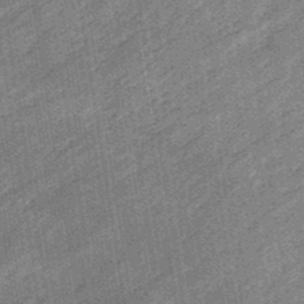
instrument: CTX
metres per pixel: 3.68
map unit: eHb
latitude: -48.2173
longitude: 85.3698
